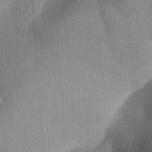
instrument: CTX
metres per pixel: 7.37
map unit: Aa
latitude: 31.8962
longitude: -142.4034
